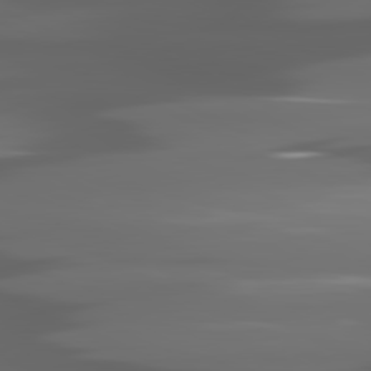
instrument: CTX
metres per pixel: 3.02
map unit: lApd
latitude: 80.9136
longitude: -141.2914
